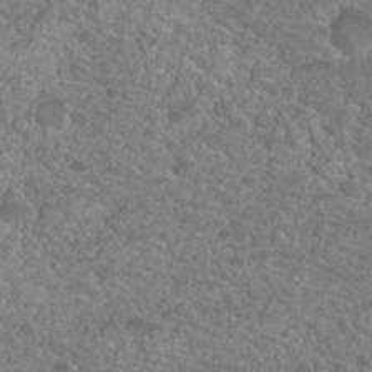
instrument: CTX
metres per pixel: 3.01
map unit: Nhu
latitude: 27.4615
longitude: -52.7435
